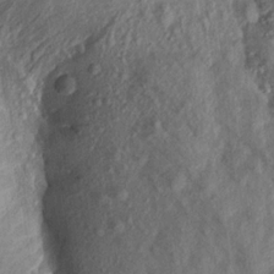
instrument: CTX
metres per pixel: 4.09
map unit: Aa
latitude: 17.4615
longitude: -146.5168
